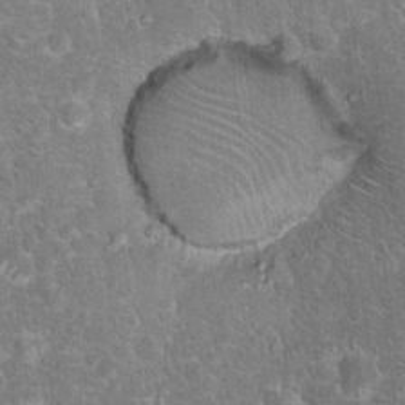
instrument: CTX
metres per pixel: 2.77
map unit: Hto
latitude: 17.4804
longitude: -42.7435
